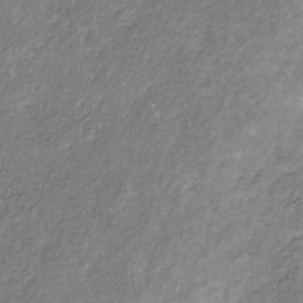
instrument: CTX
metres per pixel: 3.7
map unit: eHb
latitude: -30.6518
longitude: 69.3320
